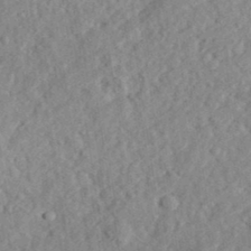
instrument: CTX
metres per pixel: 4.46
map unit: eHh
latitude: 36.1767
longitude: -78.9514
